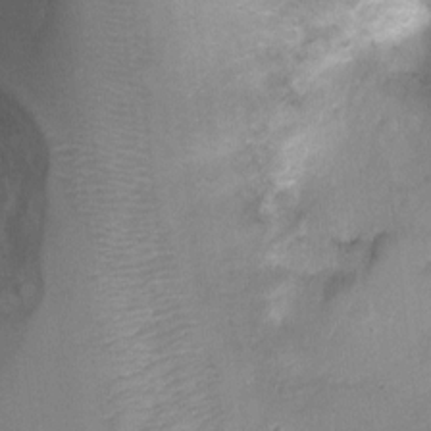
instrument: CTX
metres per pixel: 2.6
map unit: Ht
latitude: -3.0108
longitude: -28.4601
